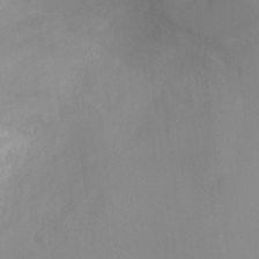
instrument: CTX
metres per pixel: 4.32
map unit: Ht
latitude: -8.6896
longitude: -27.8206
